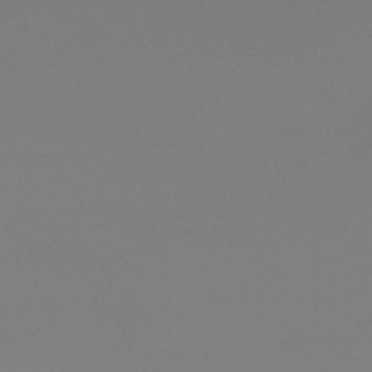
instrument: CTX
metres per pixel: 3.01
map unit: lHb
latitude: -45.1809
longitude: 64.3873
